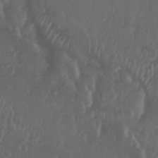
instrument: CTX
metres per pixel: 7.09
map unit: Nhu
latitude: 29.2726
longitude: -56.7057
